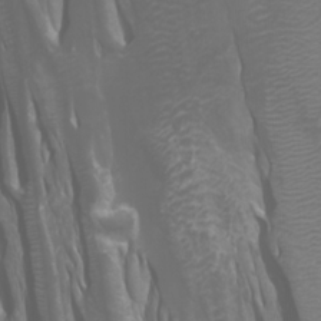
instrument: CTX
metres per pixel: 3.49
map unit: Htu
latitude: -0.8408
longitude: -76.5545
